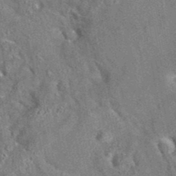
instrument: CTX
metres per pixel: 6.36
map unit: eAb
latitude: 35.5749
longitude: 112.8219
